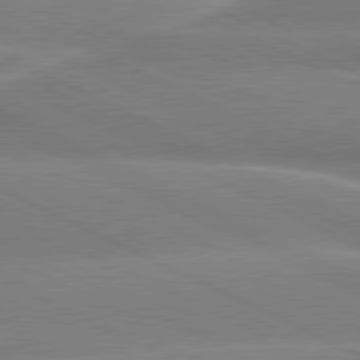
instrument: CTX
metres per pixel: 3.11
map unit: lApd
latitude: 80.3278
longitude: -137.2348
